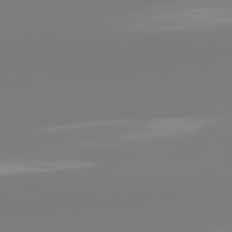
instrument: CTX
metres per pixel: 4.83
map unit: lApd
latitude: 81.9339
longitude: -158.8947
